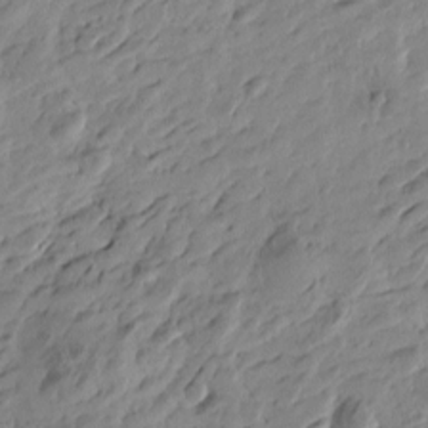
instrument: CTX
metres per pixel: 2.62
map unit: Htu
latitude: -4.5007
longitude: -178.2334
